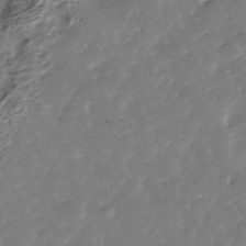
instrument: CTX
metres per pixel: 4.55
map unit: Nhe
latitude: -39.0864
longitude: -117.0270
